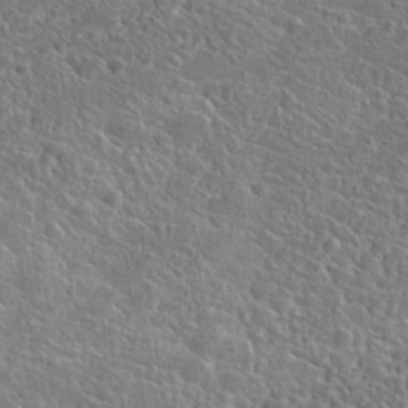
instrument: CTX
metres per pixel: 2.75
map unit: Hto
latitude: 19.2726
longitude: -36.9514
